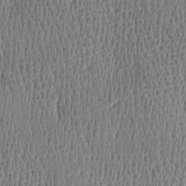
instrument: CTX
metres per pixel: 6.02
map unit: Htu
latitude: -4.8030
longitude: 175.4832
